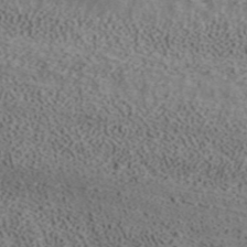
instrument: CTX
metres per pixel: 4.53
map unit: ANa
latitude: 39.3293
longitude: 19.3321
